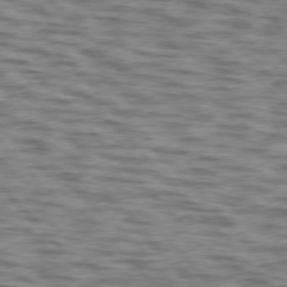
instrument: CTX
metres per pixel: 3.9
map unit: lApd
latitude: 76.5356
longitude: -70.4601
